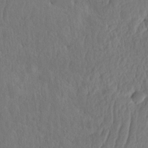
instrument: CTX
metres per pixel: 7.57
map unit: eHh
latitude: -2.6140
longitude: 14.7841
